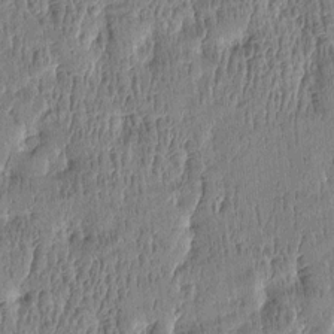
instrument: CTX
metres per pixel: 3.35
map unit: Htu
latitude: -4.4440
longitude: 175.5210
